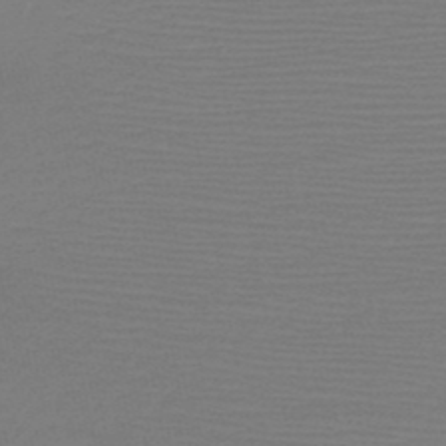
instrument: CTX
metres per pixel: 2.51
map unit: HNb
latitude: -49.4077
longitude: -42.8380
